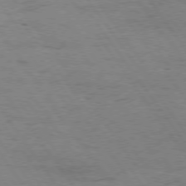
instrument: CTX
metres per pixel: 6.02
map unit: Hpe
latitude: 74.9703
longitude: -142.6869
